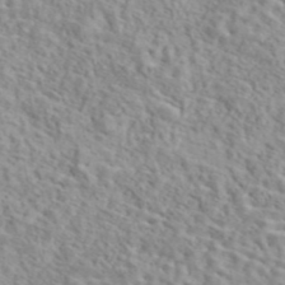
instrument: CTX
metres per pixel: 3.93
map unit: eAb
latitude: 44.0633
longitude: 117.3887
